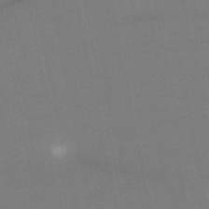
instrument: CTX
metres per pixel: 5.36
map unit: lHb
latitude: -49.8989
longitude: 70.7841
